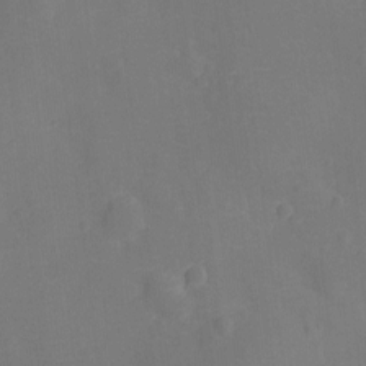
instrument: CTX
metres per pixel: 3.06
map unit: Ht
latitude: -10.9353
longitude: -23.0080
